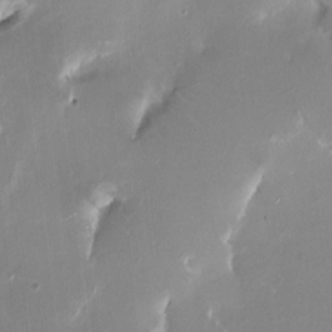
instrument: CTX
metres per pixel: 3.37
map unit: HNhu
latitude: 1.5371
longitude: -3.1970
